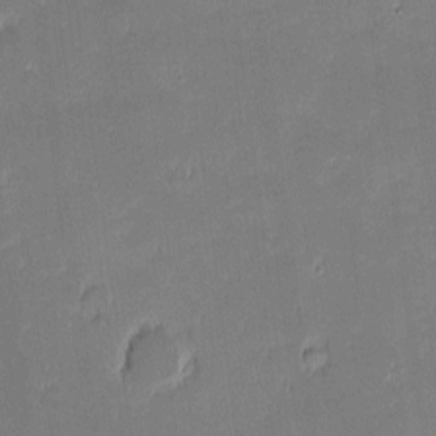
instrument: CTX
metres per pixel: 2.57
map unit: eHh
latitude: -2.2172
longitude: -83.8394
